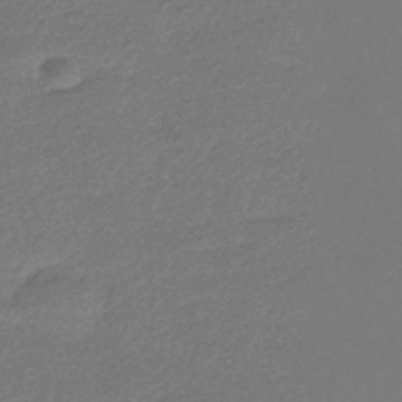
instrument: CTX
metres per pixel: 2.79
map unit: HNhu
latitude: -43.0675
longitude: 93.5021
